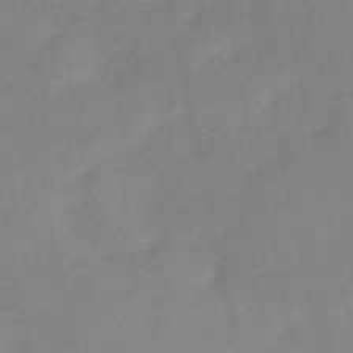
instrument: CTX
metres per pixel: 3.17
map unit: HNb
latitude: -52.9730
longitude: -49.6883
